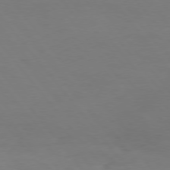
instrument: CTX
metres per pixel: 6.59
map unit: Hpe
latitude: 75.4238
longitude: -141.0647
